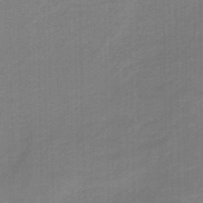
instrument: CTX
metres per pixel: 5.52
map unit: eHb
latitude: -47.1242
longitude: 89.1809
